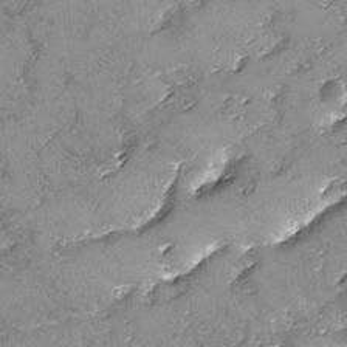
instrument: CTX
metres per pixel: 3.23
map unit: Ave
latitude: -8.4629
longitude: -118.0633
